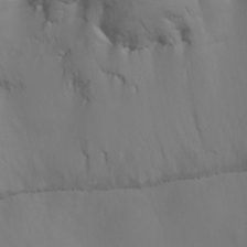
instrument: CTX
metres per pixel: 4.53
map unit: Nhu
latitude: -8.7652
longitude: -51.2914
